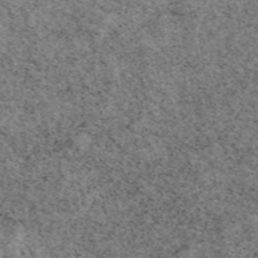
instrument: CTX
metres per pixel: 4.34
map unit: eAb
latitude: 48.5168
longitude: 104.2739
